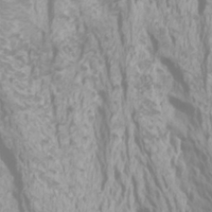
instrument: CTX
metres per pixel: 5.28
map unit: Htu
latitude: -6.6140
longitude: -72.8947
